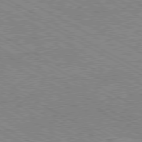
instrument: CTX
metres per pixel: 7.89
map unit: Hpe
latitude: -80.8408
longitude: 20.2928
